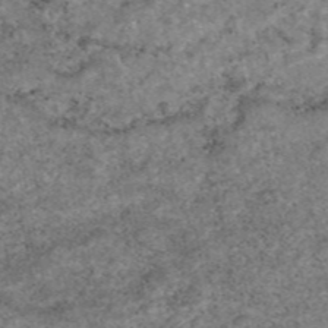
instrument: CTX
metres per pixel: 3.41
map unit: eAb
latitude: 47.1781
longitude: 118.2739
